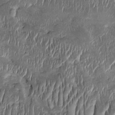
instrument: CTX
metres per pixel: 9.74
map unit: Htu
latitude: -1.5777
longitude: 149.7667
